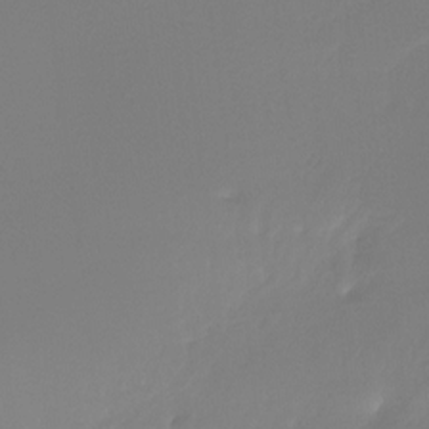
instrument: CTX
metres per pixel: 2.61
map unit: Htu
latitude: -13.7289
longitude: -49.3860
